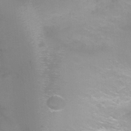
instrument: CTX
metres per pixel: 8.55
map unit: Ht
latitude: -2.8407
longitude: -25.6127
